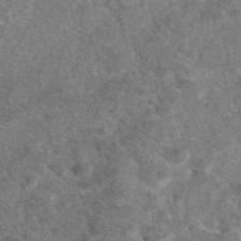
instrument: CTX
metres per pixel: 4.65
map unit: eAb
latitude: 47.1970
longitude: 107.5022
